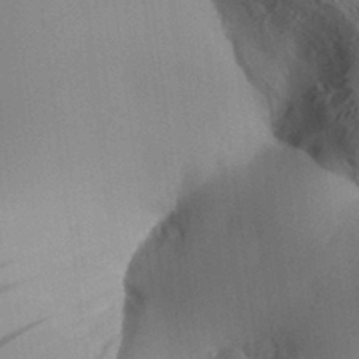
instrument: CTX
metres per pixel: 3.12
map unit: Aa
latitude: 32.1389
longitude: -142.1389
